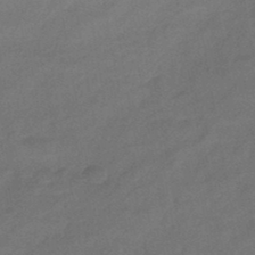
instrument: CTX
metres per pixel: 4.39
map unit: eHb
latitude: -43.5777
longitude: 86.3117
